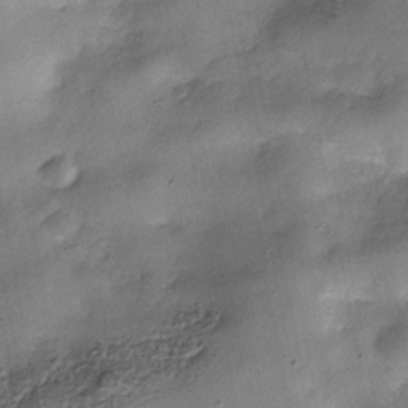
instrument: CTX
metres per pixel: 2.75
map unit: Hve
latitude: -31.7855
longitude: 94.1605
